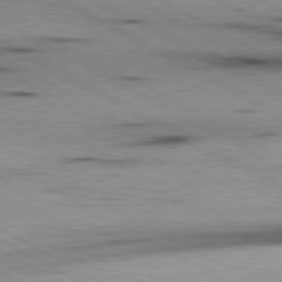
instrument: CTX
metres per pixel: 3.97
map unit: lApd
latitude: 80.3278
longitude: 156.8219
